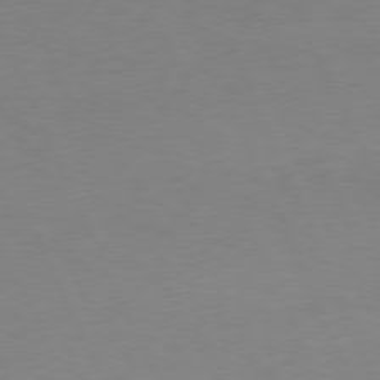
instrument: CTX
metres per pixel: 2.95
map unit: Ap
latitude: -77.1053
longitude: -73.3104
